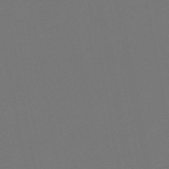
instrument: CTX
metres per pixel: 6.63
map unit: HNb
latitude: -46.9164
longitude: 56.7085
